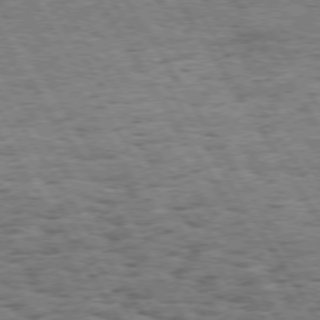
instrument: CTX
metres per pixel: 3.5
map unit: Hpe
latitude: 73.7639
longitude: -139.8583
